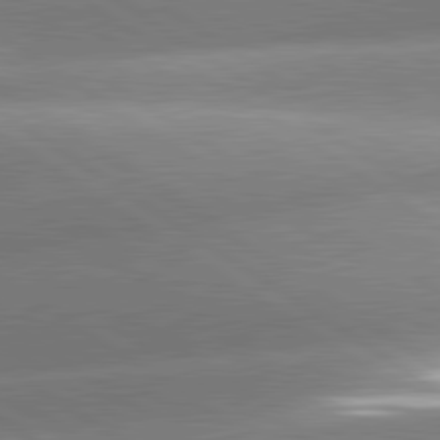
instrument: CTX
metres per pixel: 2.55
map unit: lApd
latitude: 81.2537
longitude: -158.0822
